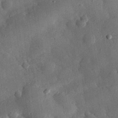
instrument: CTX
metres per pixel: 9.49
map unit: eHh
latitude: 30.5168
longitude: -80.1956
